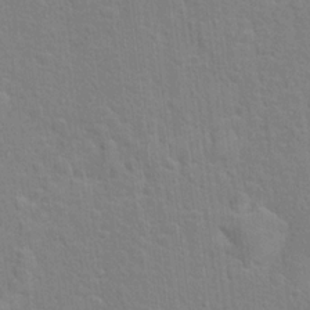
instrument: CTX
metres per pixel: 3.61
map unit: Hto
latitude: 16.7246
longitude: -41.1025
